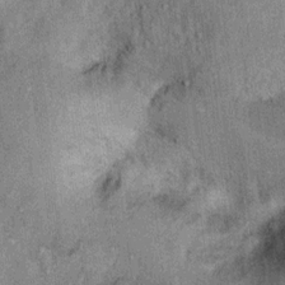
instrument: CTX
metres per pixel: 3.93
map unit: Ht
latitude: 9.2159
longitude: -37.4804
